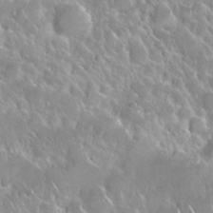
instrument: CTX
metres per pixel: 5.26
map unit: Nhu
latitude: 24.6490
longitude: -60.7435
